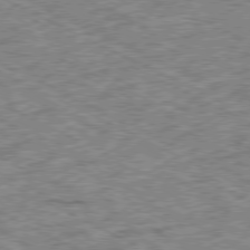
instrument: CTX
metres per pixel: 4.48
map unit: Ap
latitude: -79.5777
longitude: -67.5938
